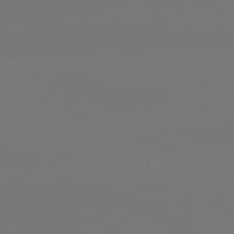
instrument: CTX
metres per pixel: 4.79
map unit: lApd
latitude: 81.3671
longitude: -150.8191
